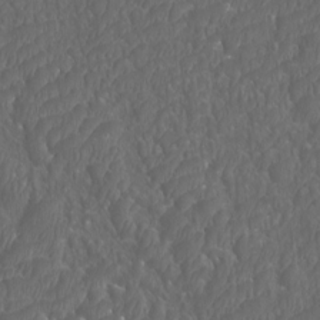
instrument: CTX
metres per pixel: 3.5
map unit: Htu
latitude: -10.9542
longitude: -73.3860
